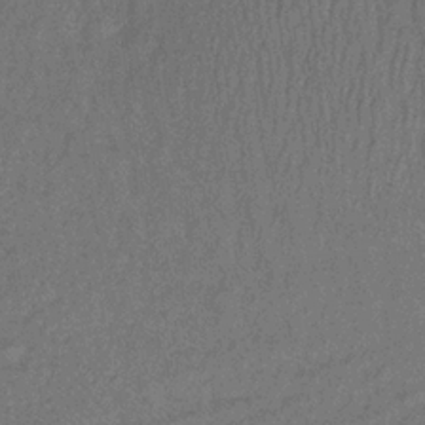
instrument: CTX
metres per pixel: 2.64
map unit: lHb
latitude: -33.2754
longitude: 66.6896
